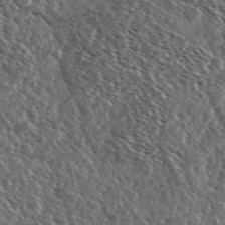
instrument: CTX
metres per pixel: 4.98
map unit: Ave
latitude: 37.2726
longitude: -108.9135
